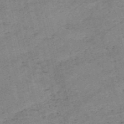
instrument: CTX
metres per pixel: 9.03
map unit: HNb
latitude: -54.6897
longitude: -42.4790
